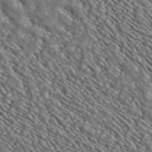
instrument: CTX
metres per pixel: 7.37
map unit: ANa
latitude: 40.1766
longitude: 30.3306
